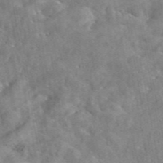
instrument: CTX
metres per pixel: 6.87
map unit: eAb
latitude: 45.5371
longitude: 128.8408
